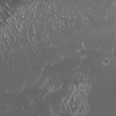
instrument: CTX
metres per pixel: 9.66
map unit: HNhu
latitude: 0.7624
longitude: 5.6722
